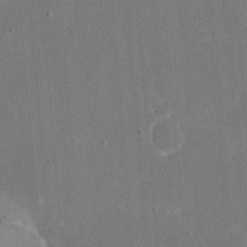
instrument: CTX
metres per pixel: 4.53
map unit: eHh
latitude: 20.0444
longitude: -67.7827
